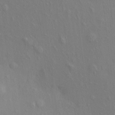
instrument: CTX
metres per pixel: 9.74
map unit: eHh
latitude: 5.1214
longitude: -74.2523
